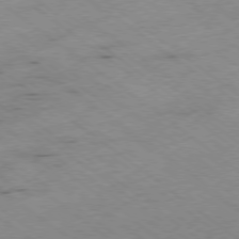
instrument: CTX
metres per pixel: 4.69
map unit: Hpe
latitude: -78.1983
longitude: -22.1011
